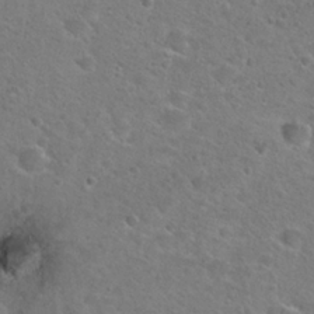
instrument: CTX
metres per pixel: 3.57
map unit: Hto
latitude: 25.2159
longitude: -49.3482
